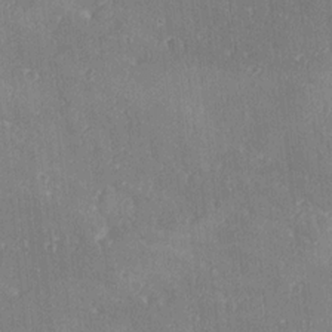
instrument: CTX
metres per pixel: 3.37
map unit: Ave
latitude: 18.8569
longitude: -137.5182
